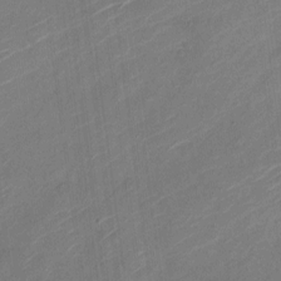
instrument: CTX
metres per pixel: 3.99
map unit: Nve
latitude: -19.4643
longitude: 107.3699
